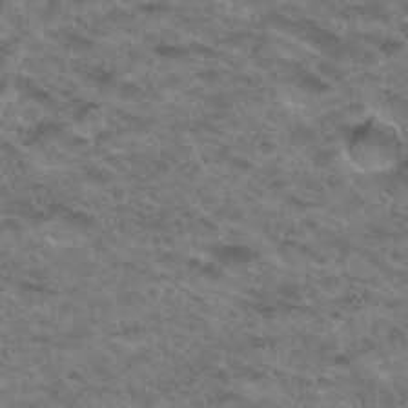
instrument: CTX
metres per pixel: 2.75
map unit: Hto
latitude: 33.6505
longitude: -48.7246
